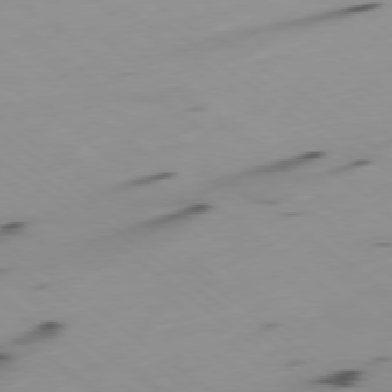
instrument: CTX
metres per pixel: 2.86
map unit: Ap
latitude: -78.8030
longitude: -73.6316
